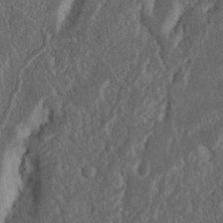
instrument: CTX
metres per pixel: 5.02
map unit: Nhu
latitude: 15.8395
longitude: -74.5357
